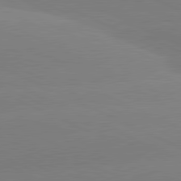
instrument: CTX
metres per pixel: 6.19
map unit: lApd
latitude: 81.1592
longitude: -155.0458
